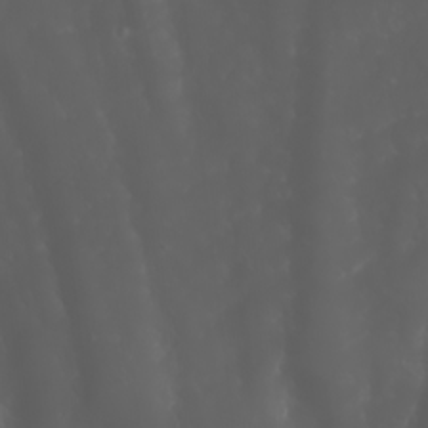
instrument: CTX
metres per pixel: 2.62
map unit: Nhu
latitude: -5.4643
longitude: -89.8017
